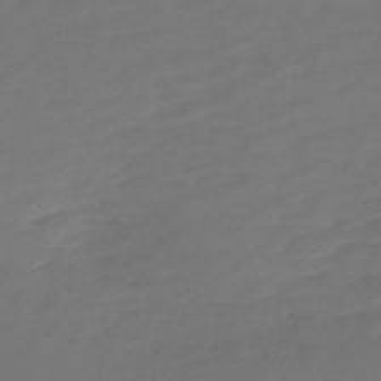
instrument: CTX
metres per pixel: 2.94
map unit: Nve
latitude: -58.8030
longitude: 57.5588
